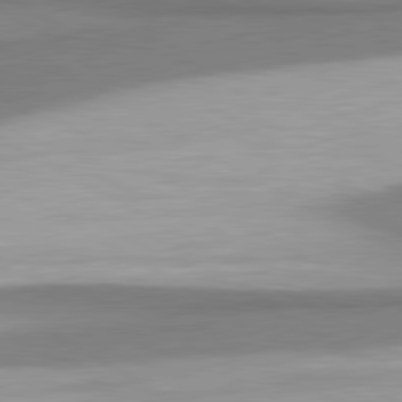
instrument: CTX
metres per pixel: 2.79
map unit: lApd
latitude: 80.5735
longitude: 177.1998
